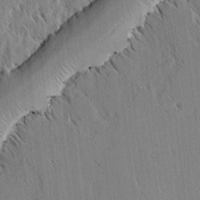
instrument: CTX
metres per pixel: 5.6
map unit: lAvf
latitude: 2.7057
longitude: -106.3845
